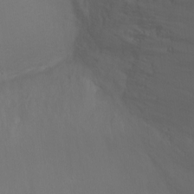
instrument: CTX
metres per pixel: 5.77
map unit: Ht
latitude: 0.7813
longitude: -21.4427
